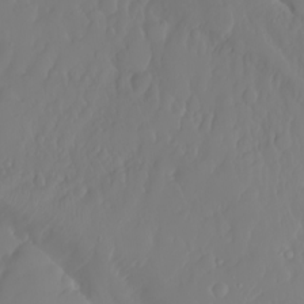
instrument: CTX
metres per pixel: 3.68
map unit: Nhu
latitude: -6.7841
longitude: -89.0081
